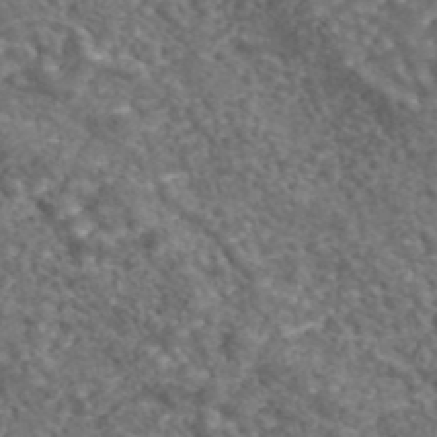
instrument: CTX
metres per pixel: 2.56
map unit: eAb
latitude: 43.4615
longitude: 105.4643
